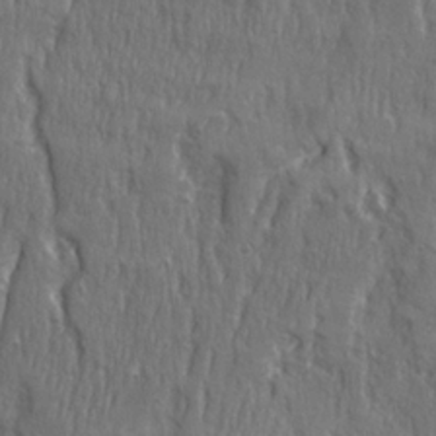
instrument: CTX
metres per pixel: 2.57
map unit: Ave
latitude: 22.0633
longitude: -134.6112
